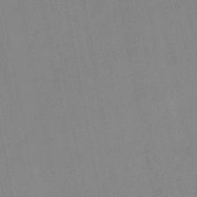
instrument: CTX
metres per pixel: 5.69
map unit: lHb
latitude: -44.2362
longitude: 73.3509
